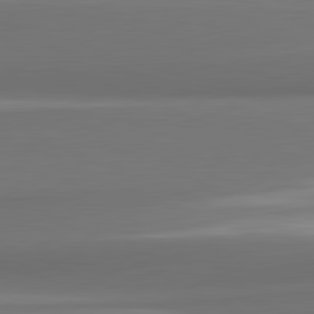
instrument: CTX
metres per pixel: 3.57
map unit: lApd
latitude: 82.0255
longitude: 171.6722
